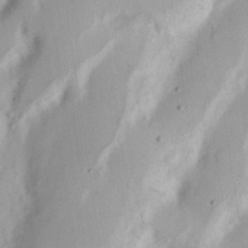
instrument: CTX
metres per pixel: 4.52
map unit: Nhu
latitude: 17.4049
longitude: -73.9528
